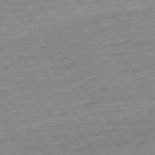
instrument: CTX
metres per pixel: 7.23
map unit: Ap
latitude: -74.7464
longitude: -83.6316
